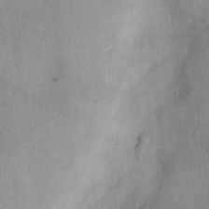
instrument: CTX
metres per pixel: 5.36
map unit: Nhu
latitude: 1.4804
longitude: -14.5357
